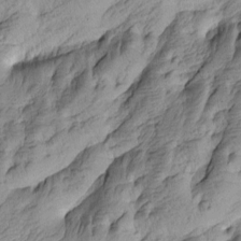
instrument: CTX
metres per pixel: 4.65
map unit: Htu
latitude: -4.2172
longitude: -176.5168
